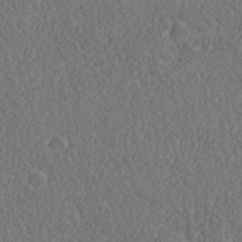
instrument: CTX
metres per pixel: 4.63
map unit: Nhu
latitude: -39.9367
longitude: -84.4790
